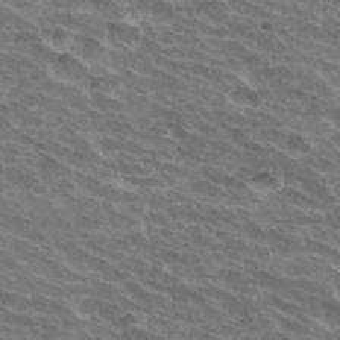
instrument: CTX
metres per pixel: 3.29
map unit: Hto
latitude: 33.4049
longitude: -43.6505
